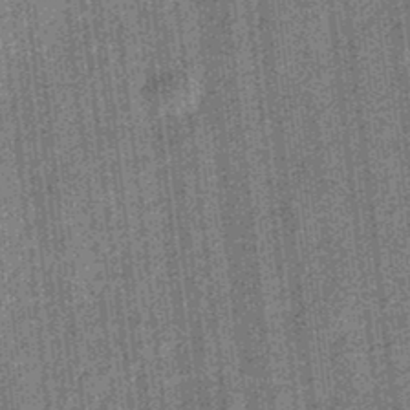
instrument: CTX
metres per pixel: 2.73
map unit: eHb
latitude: -32.2362
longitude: 74.0850
